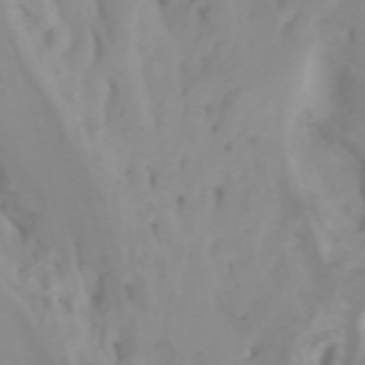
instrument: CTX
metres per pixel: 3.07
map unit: Htu
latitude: -4.8597
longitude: 137.3698
